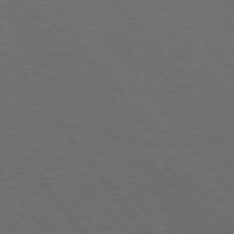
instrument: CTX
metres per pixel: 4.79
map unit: Hpe
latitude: 75.0647
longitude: -141.4615
